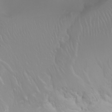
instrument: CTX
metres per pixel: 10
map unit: Ht
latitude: -1.6911
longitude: -61.4804
